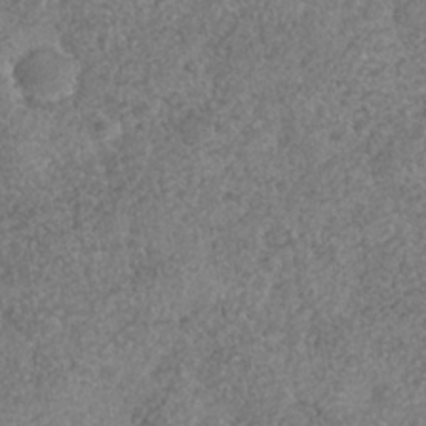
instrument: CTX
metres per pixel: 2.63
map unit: Nhe
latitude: -36.4062
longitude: -130.1200
